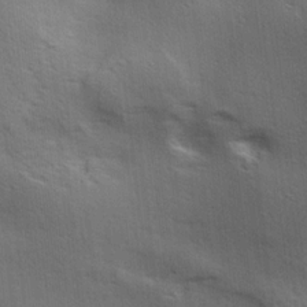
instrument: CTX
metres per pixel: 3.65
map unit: lAa
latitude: 18.5168
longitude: -138.0822
